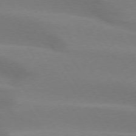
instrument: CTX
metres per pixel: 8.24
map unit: lApd
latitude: 75.0836
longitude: -66.0633
